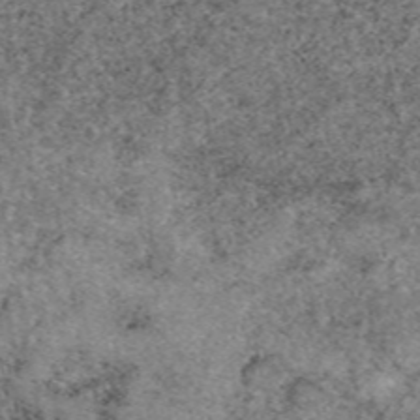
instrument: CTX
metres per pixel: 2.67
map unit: eAb
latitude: 49.3104
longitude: 108.1039
